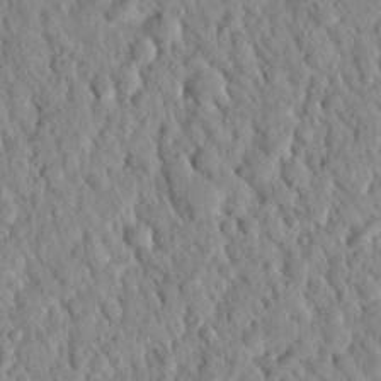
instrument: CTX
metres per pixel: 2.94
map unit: Nhu
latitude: 21.5182
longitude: -77.8205
